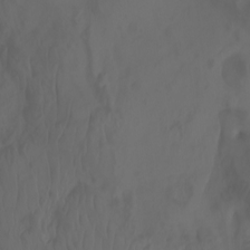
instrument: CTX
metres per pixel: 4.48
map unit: Aa
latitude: -7.8422
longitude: -80.0255
